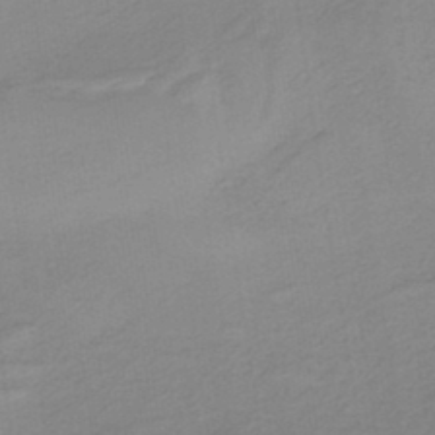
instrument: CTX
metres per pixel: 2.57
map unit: HNb
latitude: -36.2550
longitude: 55.8800
